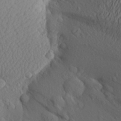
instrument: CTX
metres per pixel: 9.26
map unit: Aa
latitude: 24.1011
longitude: -145.8961
